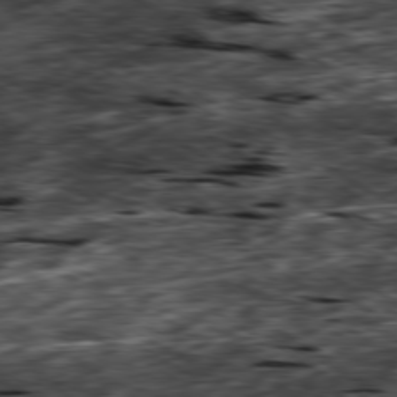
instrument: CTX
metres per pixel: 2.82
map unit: Hpe
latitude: -79.4265
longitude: -20.1956
